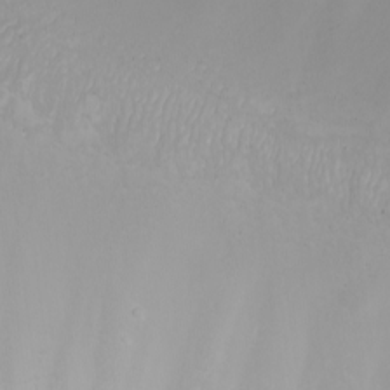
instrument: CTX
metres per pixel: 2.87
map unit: Nhu
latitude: -6.3873
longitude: -83.8205
